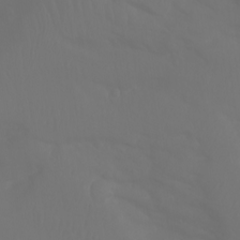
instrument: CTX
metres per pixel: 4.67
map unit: Aa
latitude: -11.0675
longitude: -68.2900
